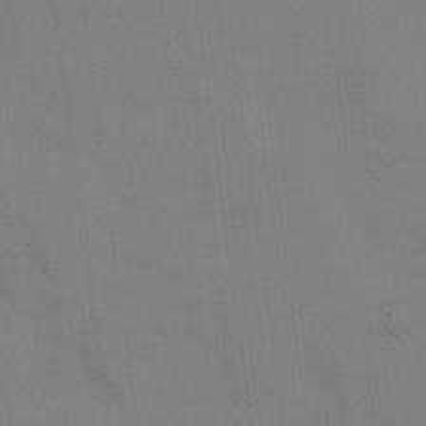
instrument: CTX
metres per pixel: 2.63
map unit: Ave
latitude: -0.7653
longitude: -112.2333
